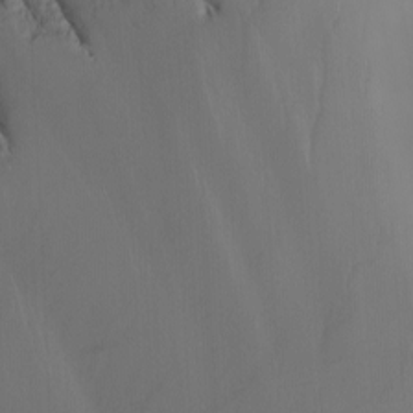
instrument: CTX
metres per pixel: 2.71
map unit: Nhu
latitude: -6.7463
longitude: -90.7813
